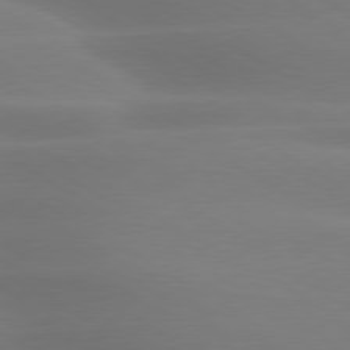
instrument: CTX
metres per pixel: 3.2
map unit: lApd
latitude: 79.8961
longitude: -124.3845
